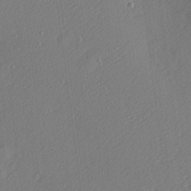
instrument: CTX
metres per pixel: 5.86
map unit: Nhu
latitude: 0.6679
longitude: -77.2159
